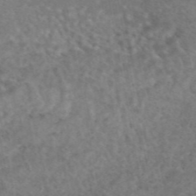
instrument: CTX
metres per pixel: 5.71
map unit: eAb
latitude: 45.1781
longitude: 115.1053
